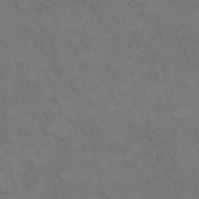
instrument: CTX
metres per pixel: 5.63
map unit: Hto
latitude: 7.2159
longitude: -60.8380
